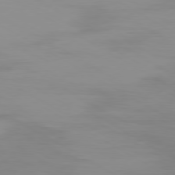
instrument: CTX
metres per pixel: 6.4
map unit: Ap
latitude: -79.7288
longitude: -92.1577
